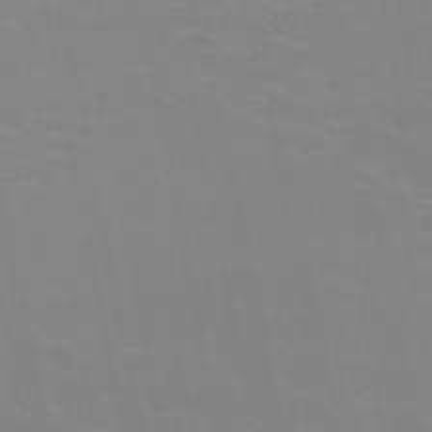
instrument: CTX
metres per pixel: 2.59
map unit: HNb
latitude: -49.4266
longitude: -47.9150
